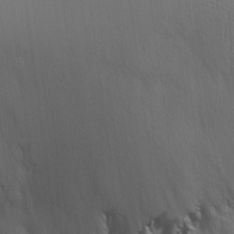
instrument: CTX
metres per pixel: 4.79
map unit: lHvf
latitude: 18.0444
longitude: -117.5749
